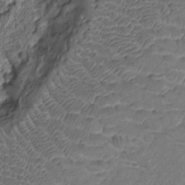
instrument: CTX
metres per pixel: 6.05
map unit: Nhu
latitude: -12.4629
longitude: -23.3293
